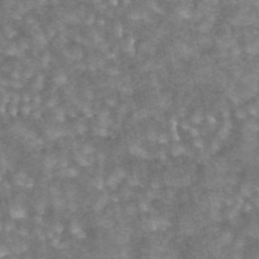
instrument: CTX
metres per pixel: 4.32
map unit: eAb
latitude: 44.2522
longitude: 106.5574
